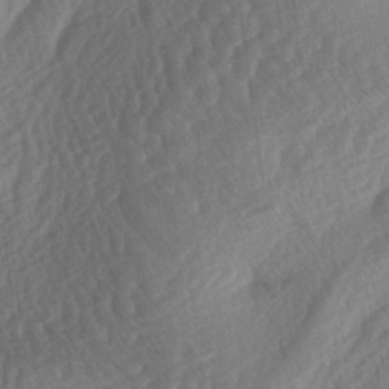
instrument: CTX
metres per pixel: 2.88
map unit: lAa
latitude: -3.5777
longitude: -127.4238
